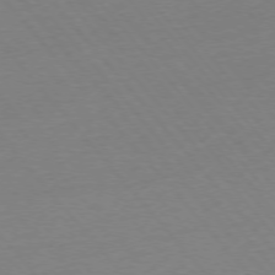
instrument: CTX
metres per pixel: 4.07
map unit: Ap
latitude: -76.1417
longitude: -93.7449
